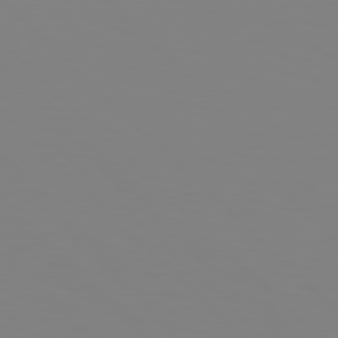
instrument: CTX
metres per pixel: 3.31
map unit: Hpe
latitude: 77.8961
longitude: -161.7827
